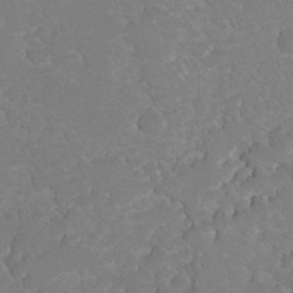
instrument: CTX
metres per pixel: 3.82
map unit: Hto
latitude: 6.5735
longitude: -30.6491
